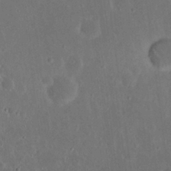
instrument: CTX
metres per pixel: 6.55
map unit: Nhu
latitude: 23.1025
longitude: -70.9136
